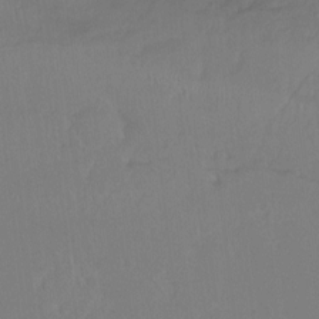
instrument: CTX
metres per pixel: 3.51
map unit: Hto
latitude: -10.5385
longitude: -37.8584
